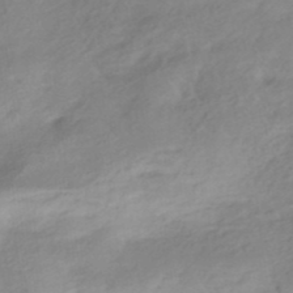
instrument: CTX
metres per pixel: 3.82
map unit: HNhu
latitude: -40.9353
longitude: 92.9353
